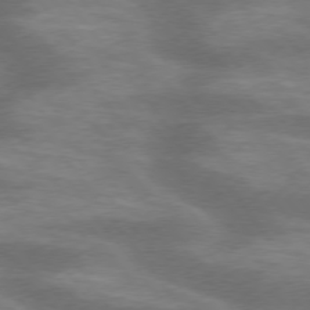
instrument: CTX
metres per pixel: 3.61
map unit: lApd
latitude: 75.2348
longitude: -57.3481
